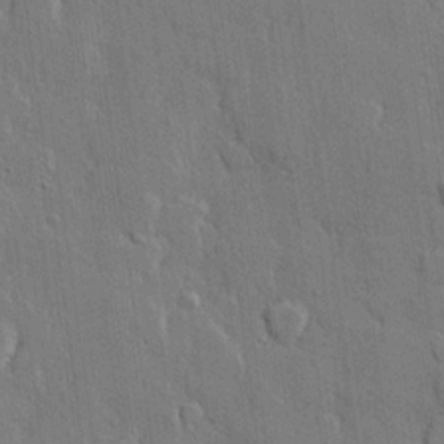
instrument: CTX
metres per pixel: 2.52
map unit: lHvf
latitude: 21.0081
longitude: 146.6329
